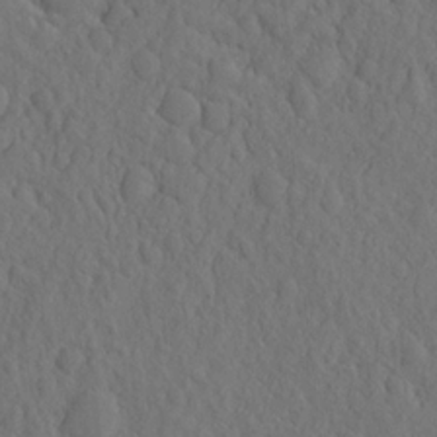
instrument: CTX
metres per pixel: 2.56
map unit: eHh
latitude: -2.3684
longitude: 18.1984
